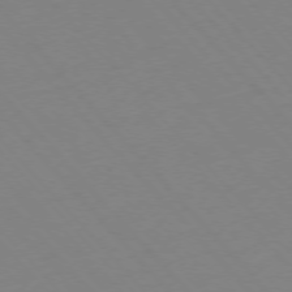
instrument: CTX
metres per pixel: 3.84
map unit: Hpe
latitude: -76.3873
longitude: -19.3292
